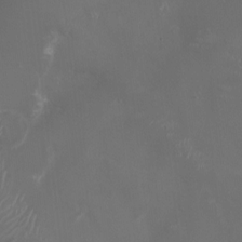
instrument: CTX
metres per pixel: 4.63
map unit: HNhu
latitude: 0.4601
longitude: -2.5923
